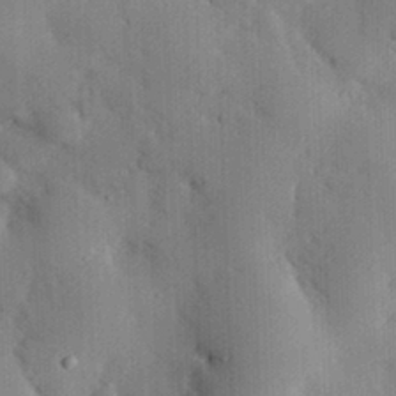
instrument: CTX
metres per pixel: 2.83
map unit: eHh
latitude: 29.2159
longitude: -80.1956
